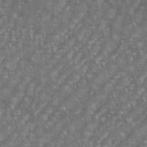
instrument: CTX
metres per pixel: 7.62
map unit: eHh
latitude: 35.9906
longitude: -133.5938
